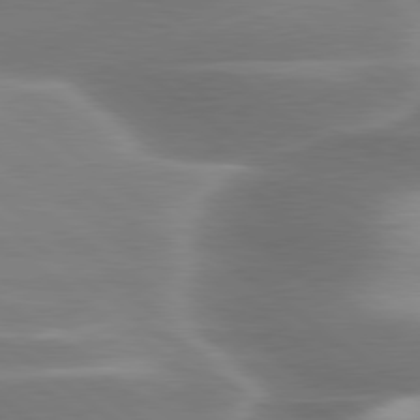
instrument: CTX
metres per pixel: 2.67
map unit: lApd
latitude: 79.8017
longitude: -118.1766
